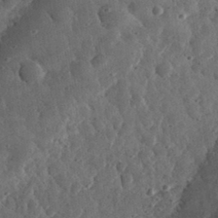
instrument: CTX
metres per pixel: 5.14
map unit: eHh
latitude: 33.2348
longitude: -79.1214
